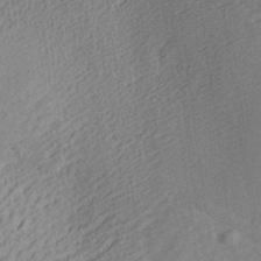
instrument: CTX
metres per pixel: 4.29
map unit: Aa
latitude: 29.1592
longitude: -136.9514
